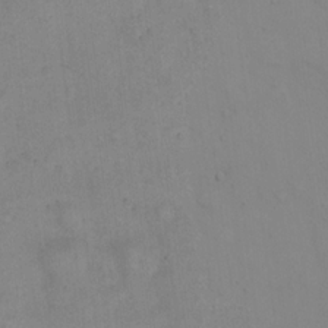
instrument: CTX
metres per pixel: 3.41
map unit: eHh
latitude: 21.1781
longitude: -61.6316
